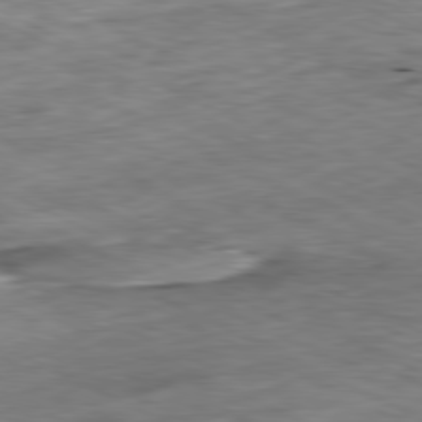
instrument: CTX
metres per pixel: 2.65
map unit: Ap
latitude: -80.8597
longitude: -91.5749
